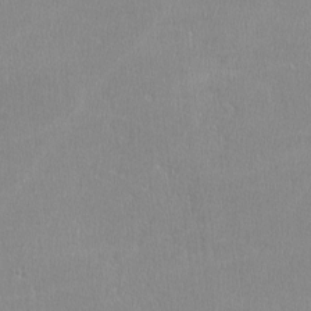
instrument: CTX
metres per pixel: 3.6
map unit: lHvf
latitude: -12.2362
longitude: -100.9892
